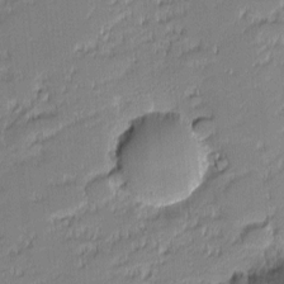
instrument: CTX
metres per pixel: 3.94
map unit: eHh
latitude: -2.3306
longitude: -82.5356
